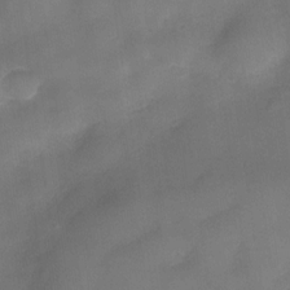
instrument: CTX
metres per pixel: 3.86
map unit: Nve
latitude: -26.8596
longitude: -147.9717
